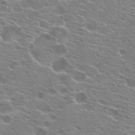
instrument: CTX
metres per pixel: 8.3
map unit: Hto
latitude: 21.3860
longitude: -40.2522
